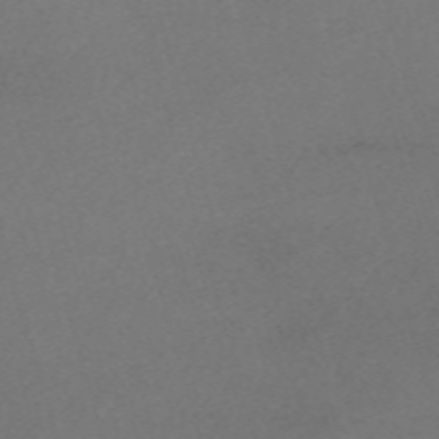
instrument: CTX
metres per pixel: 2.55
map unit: eHh
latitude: -61.9178
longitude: 49.9556
